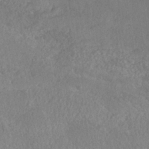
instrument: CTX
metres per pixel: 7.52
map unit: Nhe
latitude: -36.7274
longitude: -177.5371
